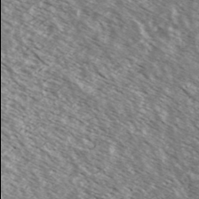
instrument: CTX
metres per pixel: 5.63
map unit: Ave
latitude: 37.7072
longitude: -109.9906
